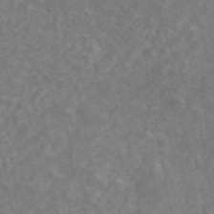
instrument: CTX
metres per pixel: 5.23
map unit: ANa
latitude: 46.0822
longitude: 21.7477
